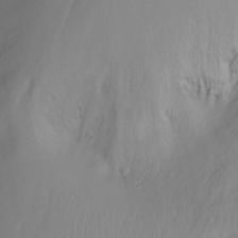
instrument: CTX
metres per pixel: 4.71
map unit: Nhu
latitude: -12.9920
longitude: -63.4049
